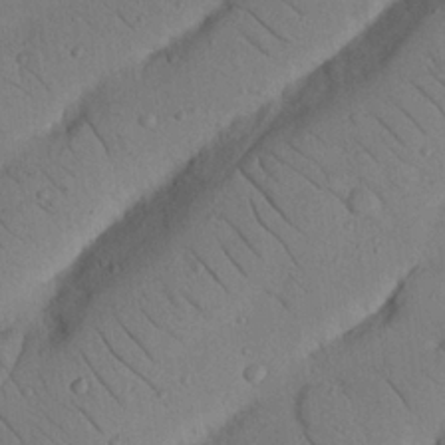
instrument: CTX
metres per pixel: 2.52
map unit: Nhu
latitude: 22.8191
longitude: -74.5735
